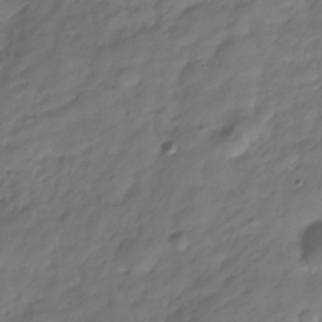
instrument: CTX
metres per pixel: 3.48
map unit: Hve
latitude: -31.1620
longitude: 91.0676
